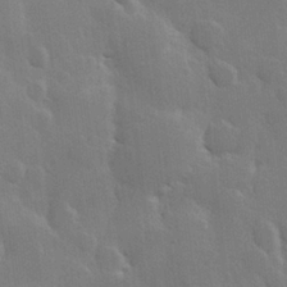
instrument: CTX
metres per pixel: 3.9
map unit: Hve
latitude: 23.1592
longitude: 148.7275
